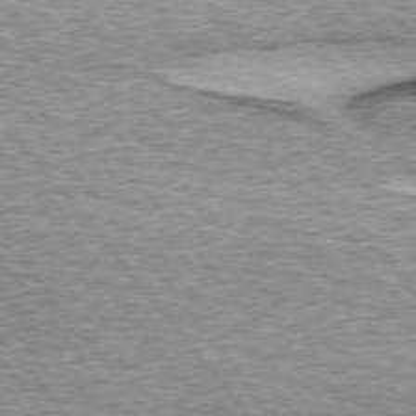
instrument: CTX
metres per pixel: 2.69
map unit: lApd
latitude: 74.6868
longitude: -77.0080
